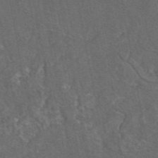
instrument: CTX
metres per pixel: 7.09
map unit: eAb
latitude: 46.2523
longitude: 108.7085
